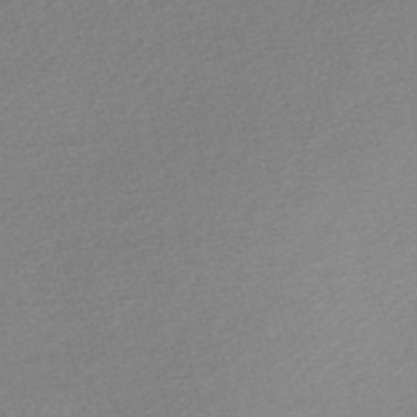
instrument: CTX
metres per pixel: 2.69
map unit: Nve
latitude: -56.7463
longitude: 61.3510
